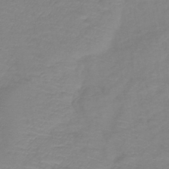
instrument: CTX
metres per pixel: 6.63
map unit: lHb
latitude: -41.2376
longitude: 76.7085
